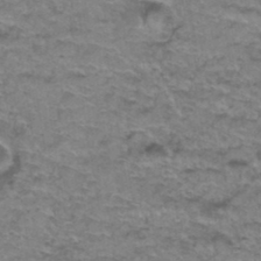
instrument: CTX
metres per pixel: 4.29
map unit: Hto
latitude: 36.8947
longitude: -42.6491
